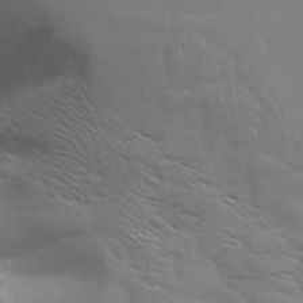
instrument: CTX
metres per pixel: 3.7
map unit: Aa
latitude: 9.1781
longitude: -135.6505
